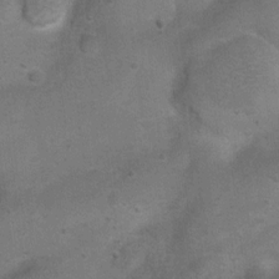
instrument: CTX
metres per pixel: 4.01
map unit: Ht
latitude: 4.3656
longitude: -28.4790
